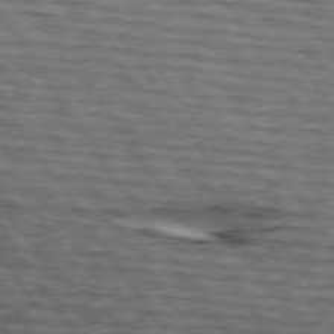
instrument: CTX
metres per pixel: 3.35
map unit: lApd
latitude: 74.5735
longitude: -73.2159
